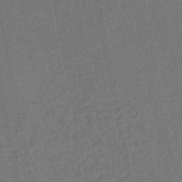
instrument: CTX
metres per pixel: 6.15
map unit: HNhu
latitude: -47.6533
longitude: 99.3132
